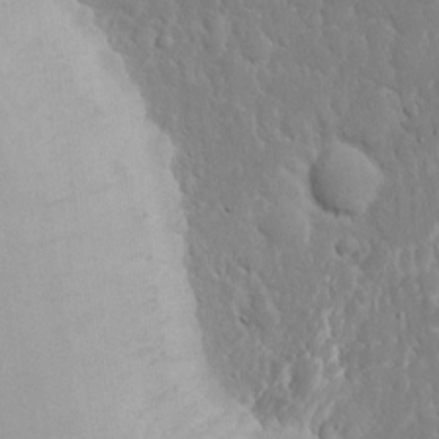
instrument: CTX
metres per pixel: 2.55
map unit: eHh
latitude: 14.4601
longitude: -71.1403
